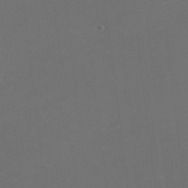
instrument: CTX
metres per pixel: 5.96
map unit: HNhu
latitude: 1.4993
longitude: -2.8002
